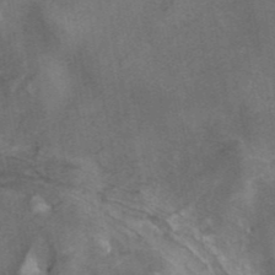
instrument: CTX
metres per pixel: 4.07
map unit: ANa
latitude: 42.8569
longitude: 16.6897
